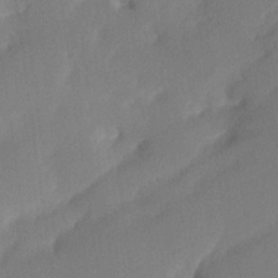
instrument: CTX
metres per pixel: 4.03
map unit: lHvf
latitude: 25.2348
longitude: 140.4251
